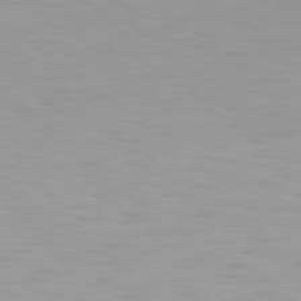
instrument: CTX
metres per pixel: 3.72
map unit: Hpe
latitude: 78.5924
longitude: 175.6532
